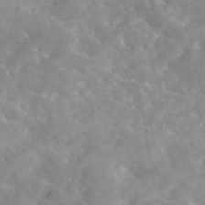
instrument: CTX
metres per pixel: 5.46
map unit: eAb
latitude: 44.9513
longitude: 126.4251
